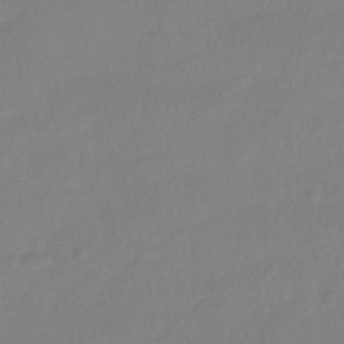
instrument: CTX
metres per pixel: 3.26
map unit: HNhu
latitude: -40.8408
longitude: 96.7085
